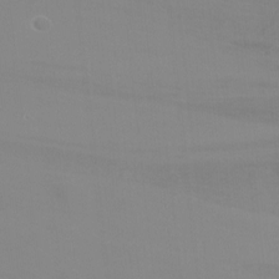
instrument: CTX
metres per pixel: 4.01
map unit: Ht
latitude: -9.4832
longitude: -38.2522
